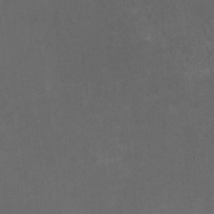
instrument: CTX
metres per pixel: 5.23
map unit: HNhu
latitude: -1.5022
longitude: -4.1578
